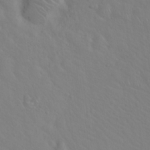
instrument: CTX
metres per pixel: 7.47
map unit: Hto
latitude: 19.9906
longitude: -54.4412
